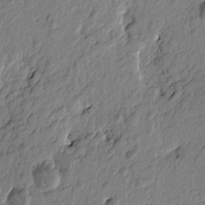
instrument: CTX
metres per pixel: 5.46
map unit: Htu
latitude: -1.8423
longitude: -178.8002
